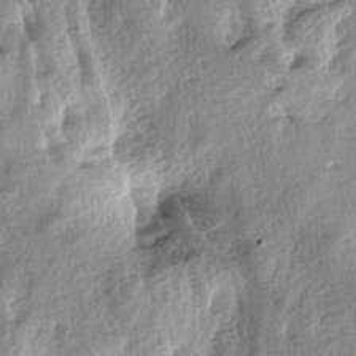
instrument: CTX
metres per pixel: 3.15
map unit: lAa
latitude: -4.5762
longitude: -125.4049
